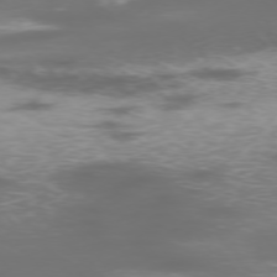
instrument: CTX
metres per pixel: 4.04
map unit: Hpe
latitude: -75.7856
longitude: -11.3860
